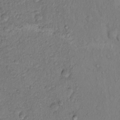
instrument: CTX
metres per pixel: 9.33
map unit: Hto
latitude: 14.1200
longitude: -29.5182
